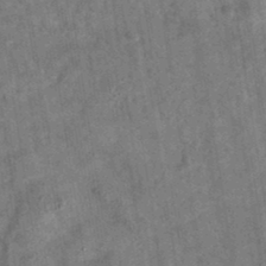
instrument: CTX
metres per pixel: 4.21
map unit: eAb
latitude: 35.6505
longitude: 115.5021
